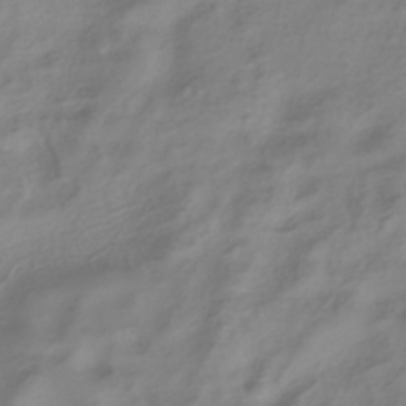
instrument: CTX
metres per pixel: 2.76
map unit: ANa
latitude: -38.7085
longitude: 96.5007
